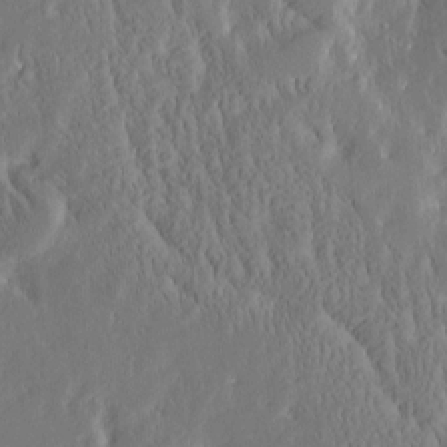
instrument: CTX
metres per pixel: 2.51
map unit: Htu
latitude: -4.0850
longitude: 174.2739
